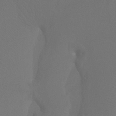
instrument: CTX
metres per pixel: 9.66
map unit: Htu
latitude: -7.7099
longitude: -33.4993
